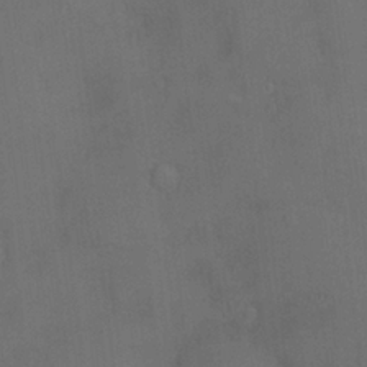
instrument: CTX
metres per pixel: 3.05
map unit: Hve
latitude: -11.5021
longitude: 174.6140
